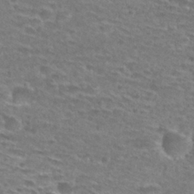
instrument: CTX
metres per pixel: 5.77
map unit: Hto
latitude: 28.7057
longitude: -47.6883
